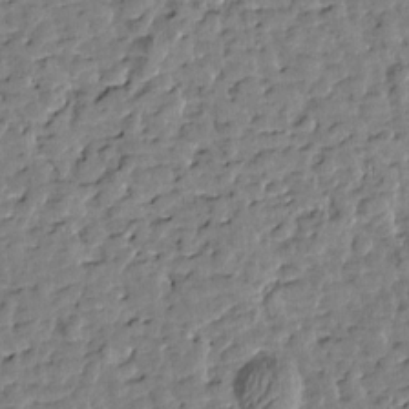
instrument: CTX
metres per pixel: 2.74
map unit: Htu
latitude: 0.8758
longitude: -179.2537
